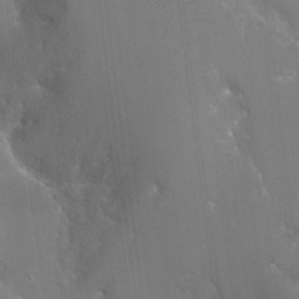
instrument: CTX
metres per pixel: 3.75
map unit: Nhu
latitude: -6.2550
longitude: -47.7450
